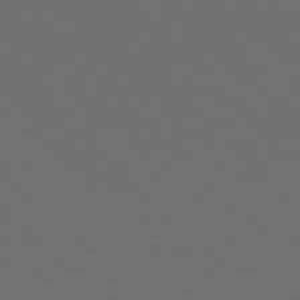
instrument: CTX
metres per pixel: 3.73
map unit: Hpe
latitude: 76.9702
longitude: -164.7057
